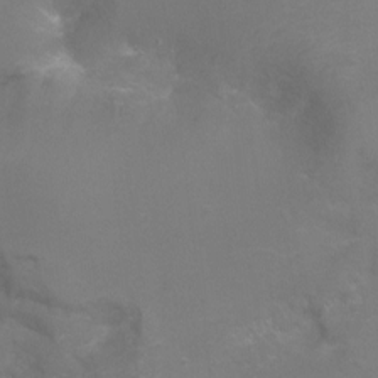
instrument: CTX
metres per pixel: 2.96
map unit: Ht
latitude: -6.9352
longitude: -32.6490
